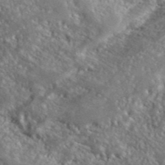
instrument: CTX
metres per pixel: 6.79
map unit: ANa
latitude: 40.0255
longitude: -89.5183
